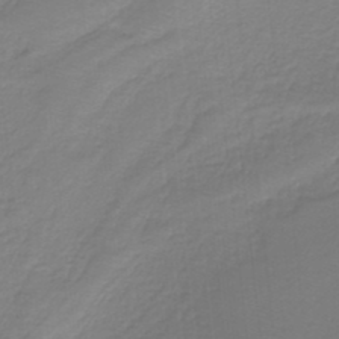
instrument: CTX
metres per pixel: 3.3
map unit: HNb
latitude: -37.1431
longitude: 55.7478
